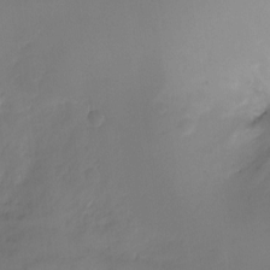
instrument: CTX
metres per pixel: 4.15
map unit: Ht
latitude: -12.2173
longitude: -49.2348
